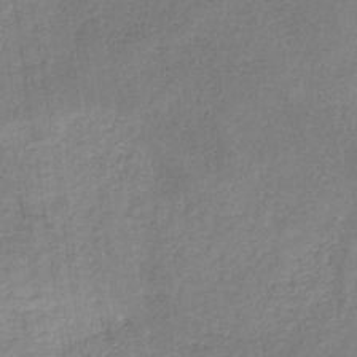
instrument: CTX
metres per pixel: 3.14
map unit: HNb
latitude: -34.0094
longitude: 54.2551
